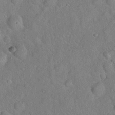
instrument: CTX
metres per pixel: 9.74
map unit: Hto
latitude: 18.8191
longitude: -52.9703
